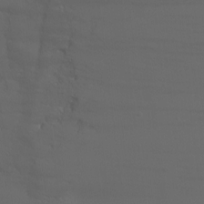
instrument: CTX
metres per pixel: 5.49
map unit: Ht
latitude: -9.7478
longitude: -46.2901
